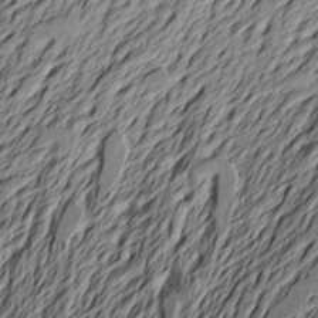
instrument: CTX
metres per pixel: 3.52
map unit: Aa
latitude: 19.4237
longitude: -145.4237
